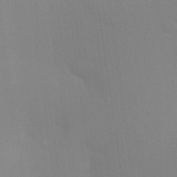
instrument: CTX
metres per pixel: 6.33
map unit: Aa
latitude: 24.6868
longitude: -145.3670
